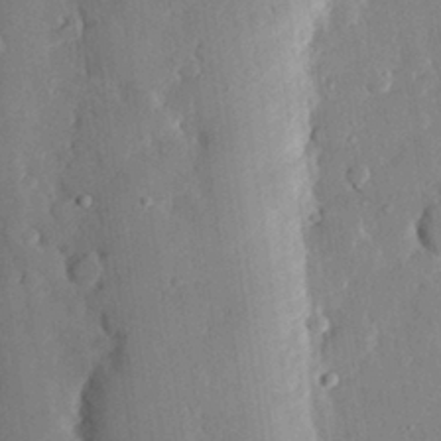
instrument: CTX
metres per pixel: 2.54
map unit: eHh
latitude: 28.6490
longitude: -79.8584
